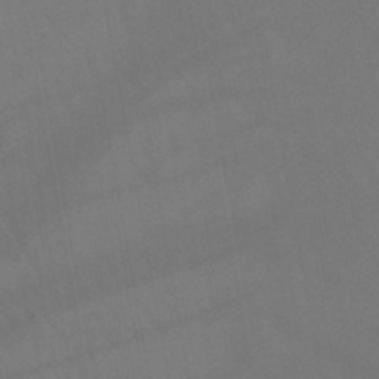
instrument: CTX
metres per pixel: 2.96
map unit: lHb
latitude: -45.3699
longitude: 77.3510
